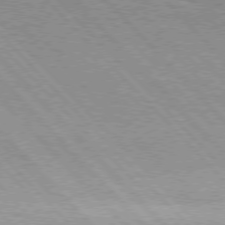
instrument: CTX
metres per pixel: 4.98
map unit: Hpe
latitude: 76.0444
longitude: -127.0837
